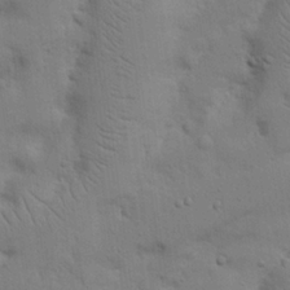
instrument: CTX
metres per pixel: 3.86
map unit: Nhu
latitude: 17.9528
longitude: -75.2726
